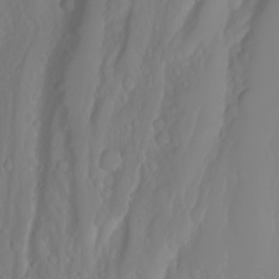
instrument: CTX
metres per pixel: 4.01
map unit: Nhu
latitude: -6.7841
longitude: -89.1404
